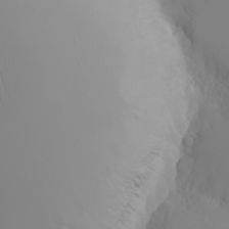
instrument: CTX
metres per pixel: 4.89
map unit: eHh
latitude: -5.7666
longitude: -85.3860
